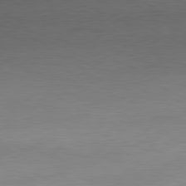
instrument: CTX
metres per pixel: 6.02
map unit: Ap
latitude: -81.4833
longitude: -67.4615
